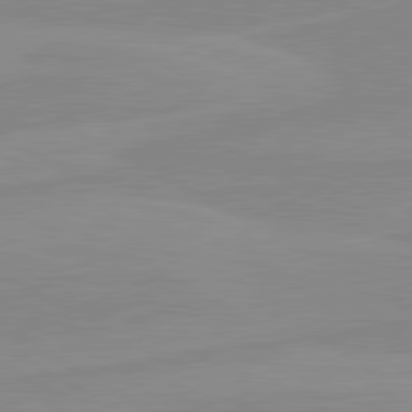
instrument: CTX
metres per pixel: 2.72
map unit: lApd
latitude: 80.4979
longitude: -176.2522
